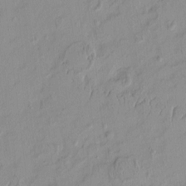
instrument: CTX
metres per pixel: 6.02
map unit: HNhu
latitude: -4.4818
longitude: 13.8045
